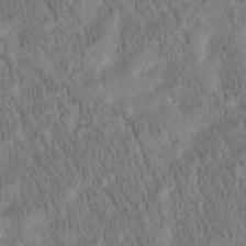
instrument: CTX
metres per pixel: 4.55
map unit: Htu
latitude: -3.9367
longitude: 175.2564
